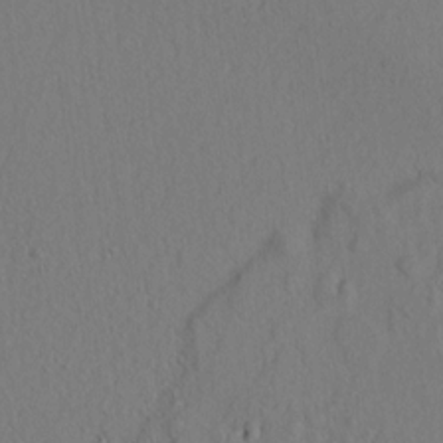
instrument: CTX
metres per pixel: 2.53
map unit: lAvf
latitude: 8.6302
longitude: 165.6155
